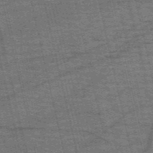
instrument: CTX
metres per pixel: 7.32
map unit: HNb
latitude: -53.5777
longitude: -43.2915
